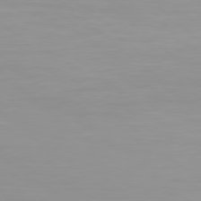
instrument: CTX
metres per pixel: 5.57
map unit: Hpe
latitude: 78.5168
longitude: -141.0647
